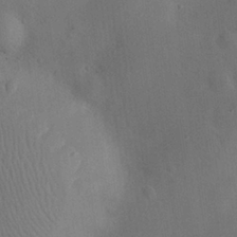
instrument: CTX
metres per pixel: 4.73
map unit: eHh
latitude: 25.7449
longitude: -68.9703
